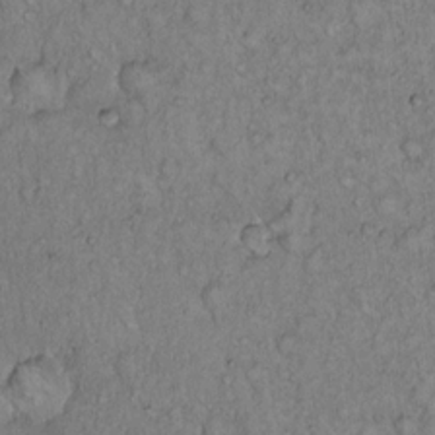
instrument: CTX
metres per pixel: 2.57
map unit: Hto
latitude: 13.8961
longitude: -57.1970
